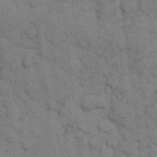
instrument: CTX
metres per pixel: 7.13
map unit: eHh
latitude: 8.0822
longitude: -64.9136
